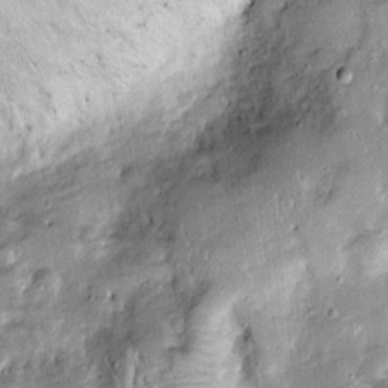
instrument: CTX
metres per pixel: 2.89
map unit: Htu
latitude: -0.0094
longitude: 148.6708
